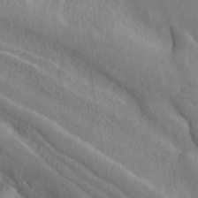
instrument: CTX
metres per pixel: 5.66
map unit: ANa
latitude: 42.2901
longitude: 52.9919
